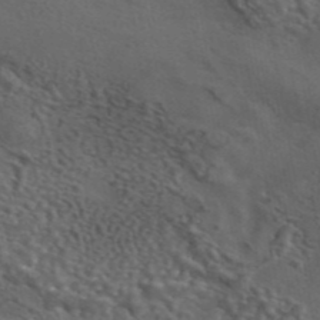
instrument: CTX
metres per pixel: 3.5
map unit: eAb
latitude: 43.9150
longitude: 103.7856
